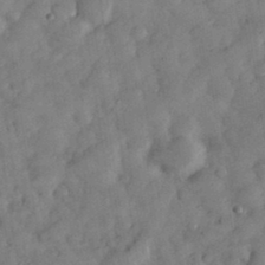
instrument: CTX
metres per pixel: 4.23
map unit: eHh
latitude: 34.7246
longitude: -69.4049
